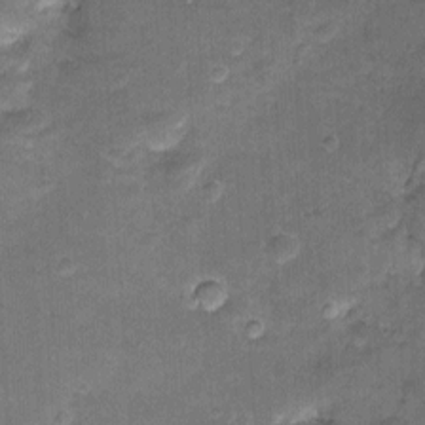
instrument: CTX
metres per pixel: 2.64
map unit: Htu
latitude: -5.1809
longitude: 158.4440
